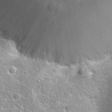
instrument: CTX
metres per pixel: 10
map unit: Hto
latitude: 25.1025
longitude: -44.6112
